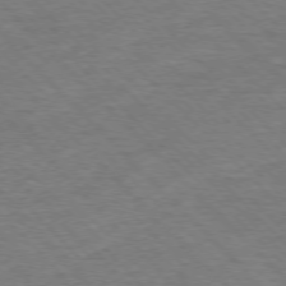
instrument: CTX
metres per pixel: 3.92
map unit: Ap
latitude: -77.1809
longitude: -95.0459
